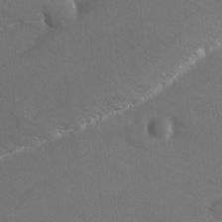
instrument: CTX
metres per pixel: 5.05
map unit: Ave
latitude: -8.3495
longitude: -120.8380
